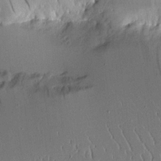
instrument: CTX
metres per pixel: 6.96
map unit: Aa
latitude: 11.9717
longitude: -126.9136
